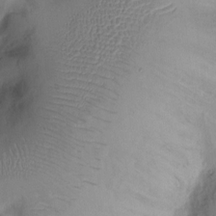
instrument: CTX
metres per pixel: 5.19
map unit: Ht
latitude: 1.1214
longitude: -13.8772
